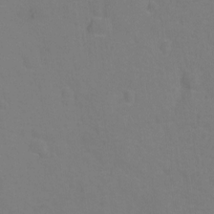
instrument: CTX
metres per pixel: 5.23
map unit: Ht
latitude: -1.1998
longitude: -33.8583
